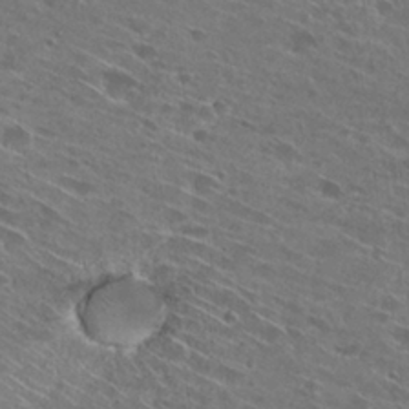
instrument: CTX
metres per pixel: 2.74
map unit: Hto
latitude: 27.6883
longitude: -44.6301
